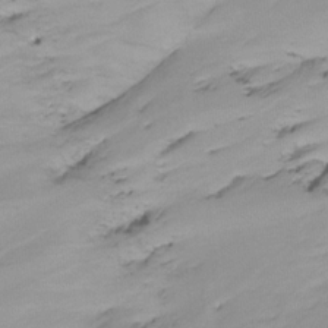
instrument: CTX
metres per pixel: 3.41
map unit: Ht
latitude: -14.7841
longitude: -50.8191
